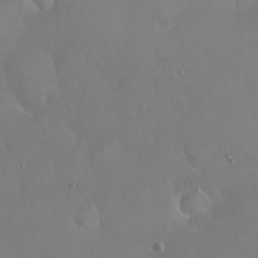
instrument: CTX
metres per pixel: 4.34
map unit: eHh
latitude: 24.5167
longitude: -63.6883
